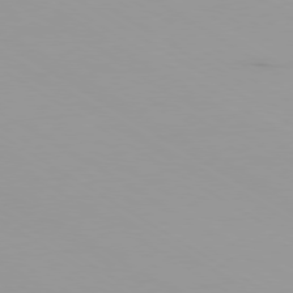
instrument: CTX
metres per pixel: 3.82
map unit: Ap
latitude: -79.7288
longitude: -93.0458
